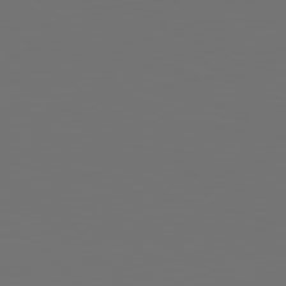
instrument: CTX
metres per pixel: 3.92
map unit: Hpe
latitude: 78.5357
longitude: -173.8583
